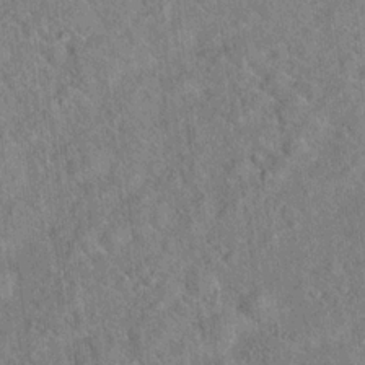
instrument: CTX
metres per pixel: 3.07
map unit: Hto
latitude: 17.5938
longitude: -52.4034
